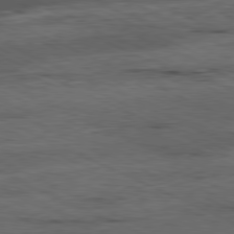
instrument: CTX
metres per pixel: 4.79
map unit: Ap
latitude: -81.2754
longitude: -91.4615
